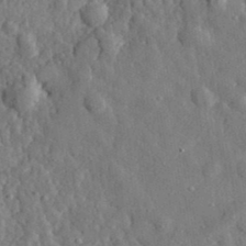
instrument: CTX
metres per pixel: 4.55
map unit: eHh
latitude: 35.3292
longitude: -80.5357
